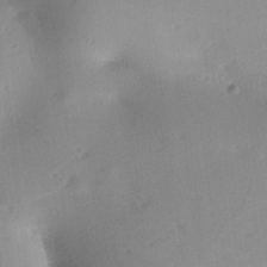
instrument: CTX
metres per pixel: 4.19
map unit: lAa
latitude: -10.5196
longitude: -124.8380
